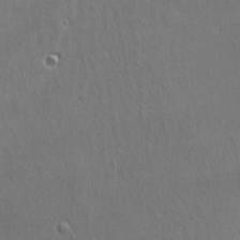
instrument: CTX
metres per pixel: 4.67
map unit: Ave
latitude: 22.6679
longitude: -136.1200
